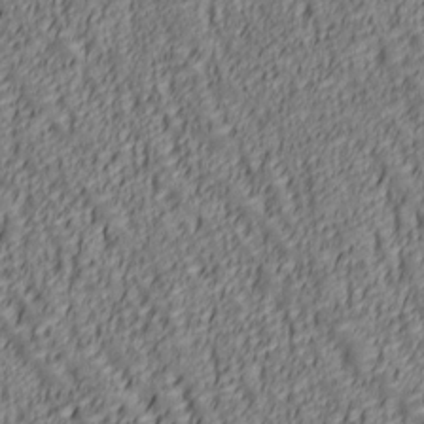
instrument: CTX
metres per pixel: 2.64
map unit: lAa
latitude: 6.5735
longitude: -116.3656
